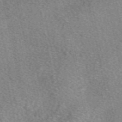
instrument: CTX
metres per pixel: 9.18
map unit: eAb
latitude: 49.6883
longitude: 107.7667
